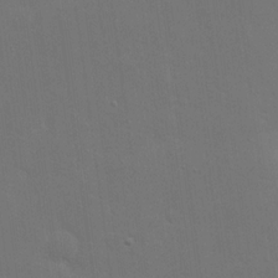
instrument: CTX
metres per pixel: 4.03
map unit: eHh
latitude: 19.6127
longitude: -67.0269
